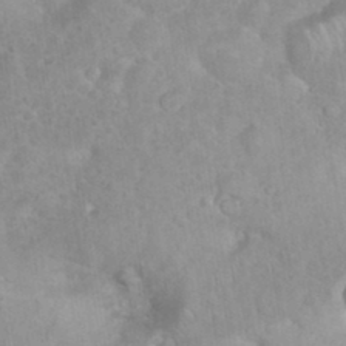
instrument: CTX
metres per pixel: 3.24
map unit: eHh
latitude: 35.7449
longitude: -62.1956
